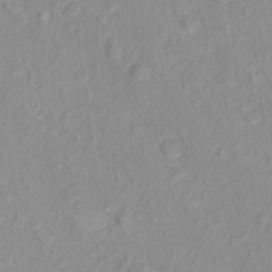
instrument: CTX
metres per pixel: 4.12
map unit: Nhu
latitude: 16.0255
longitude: -31.7828
